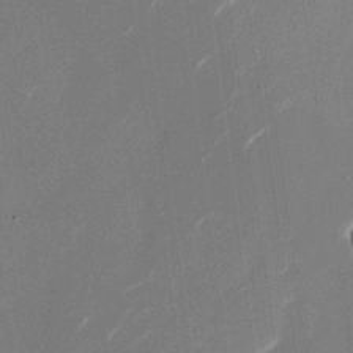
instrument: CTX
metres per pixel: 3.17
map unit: Nhu
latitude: -28.7085
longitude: -74.9514
